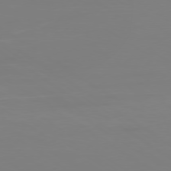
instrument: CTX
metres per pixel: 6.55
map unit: Ap
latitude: -79.1998
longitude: -92.6679
